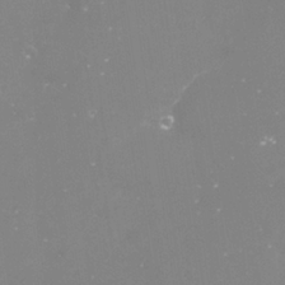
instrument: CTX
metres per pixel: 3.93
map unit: Nve
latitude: -17.4455
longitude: -59.3860
